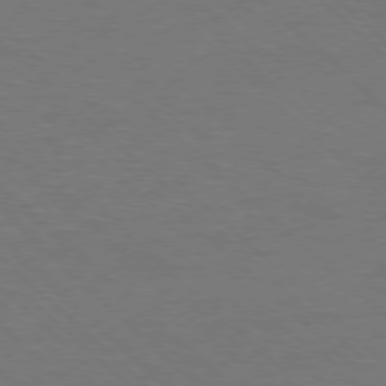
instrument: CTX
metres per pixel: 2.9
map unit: Hpe
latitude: -78.0850
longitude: 15.3510
